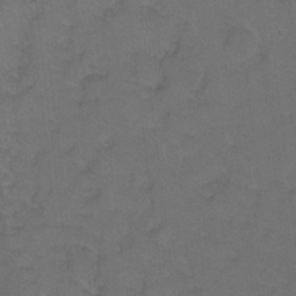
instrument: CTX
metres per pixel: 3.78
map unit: Hto
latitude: 3.6505
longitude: -32.4979
